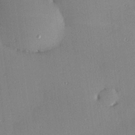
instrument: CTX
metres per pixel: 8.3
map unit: Hve
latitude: 26.4790
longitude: -91.0458
